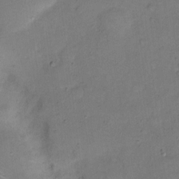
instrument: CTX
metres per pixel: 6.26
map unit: Hto
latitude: 6.3467
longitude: -61.8772
